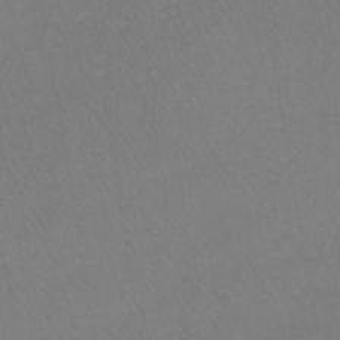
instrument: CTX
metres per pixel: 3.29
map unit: lHb
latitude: -41.7289
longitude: 65.0676
